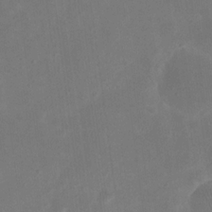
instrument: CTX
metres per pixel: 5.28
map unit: eHh
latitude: 20.0633
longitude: -70.6490
